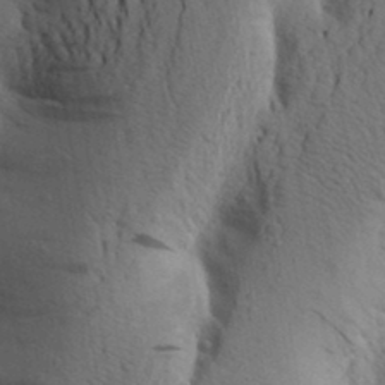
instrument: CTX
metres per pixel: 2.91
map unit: Aa
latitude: 26.2901
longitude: -148.8380
